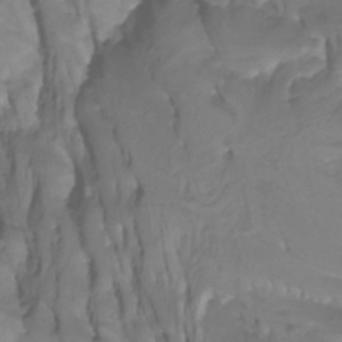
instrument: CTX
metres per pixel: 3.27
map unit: Htu
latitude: -4.7274
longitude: -76.6301
